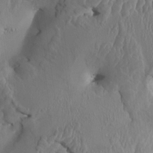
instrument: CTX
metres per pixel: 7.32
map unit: HNhu
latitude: 3.4993
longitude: -5.8016
